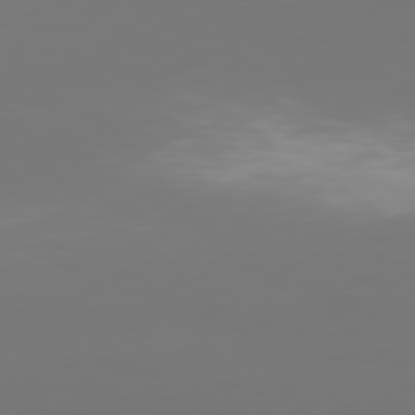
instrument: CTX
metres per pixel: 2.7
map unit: Hpe
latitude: 76.9324
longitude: -134.0255
